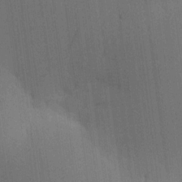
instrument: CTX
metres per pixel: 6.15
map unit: HNhu
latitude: 9.6694
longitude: 14.7464
